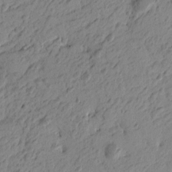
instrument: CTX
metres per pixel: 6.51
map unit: Htu
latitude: -4.9919
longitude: -179.6694
